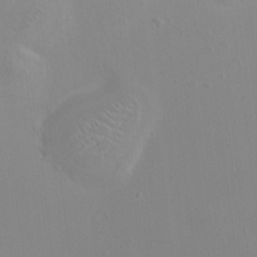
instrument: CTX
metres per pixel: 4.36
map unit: HNhu
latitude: 5.5749
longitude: 8.3117
